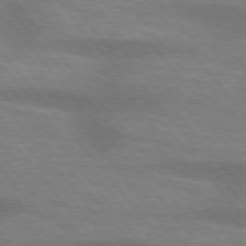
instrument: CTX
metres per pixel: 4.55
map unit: lApd
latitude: 75.2537
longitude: -58.4601
